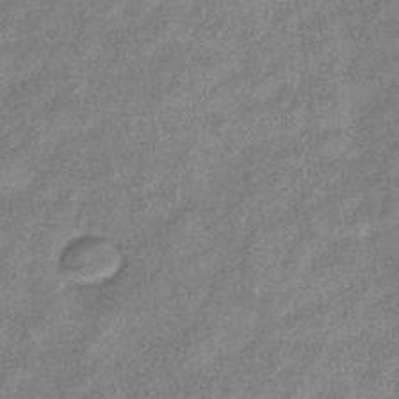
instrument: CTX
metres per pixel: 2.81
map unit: eHb
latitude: -39.1620
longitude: 80.0283
